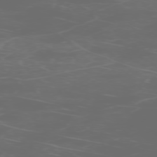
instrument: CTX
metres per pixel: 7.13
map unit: Hpe
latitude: -73.6911
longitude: 5.6910
